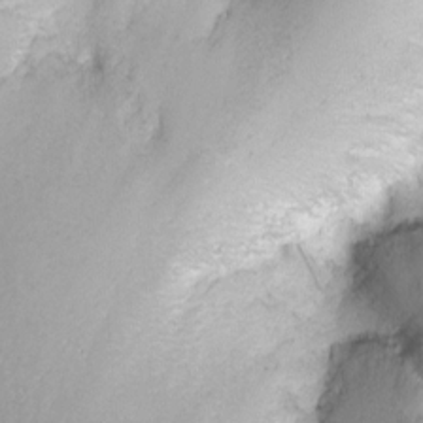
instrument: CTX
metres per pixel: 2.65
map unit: Nhu
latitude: -8.5007
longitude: -73.0269
